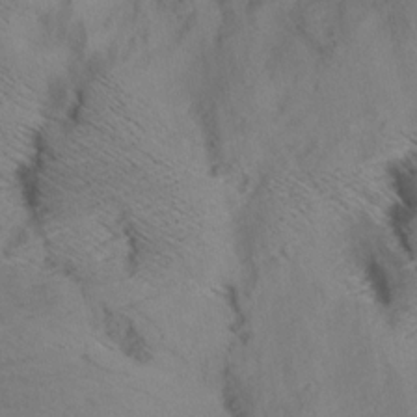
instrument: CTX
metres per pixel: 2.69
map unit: Aa
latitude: 9.0836
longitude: -140.3089
